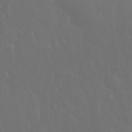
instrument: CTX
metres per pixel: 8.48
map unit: eHh
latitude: 33.8583
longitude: -58.4034
